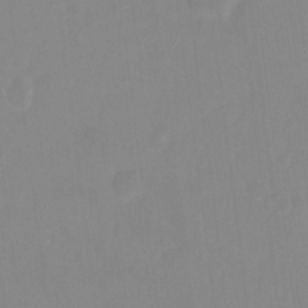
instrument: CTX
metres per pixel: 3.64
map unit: Hto
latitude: -7.0675
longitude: -38.1389
